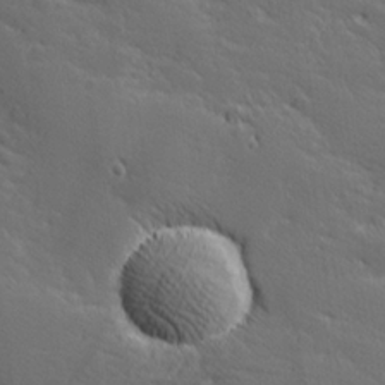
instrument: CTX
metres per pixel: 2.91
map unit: Hve
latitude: 26.6491
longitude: 144.1984
